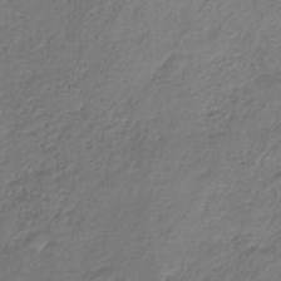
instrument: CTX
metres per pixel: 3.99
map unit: HNb
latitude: -33.4833
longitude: 56.4629
